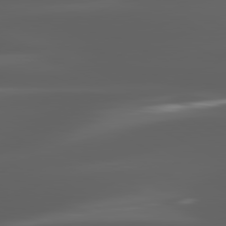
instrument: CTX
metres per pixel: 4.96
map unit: lApd
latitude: 80.6868
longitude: -140.0822
